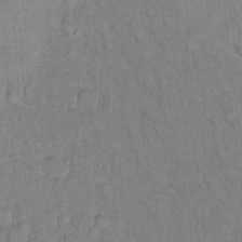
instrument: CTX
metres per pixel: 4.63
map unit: Hto
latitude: 10.6491
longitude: -61.5938
